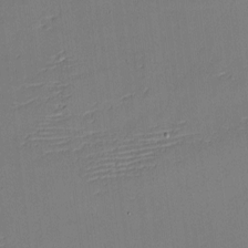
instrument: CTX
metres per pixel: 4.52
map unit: eHh
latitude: -3.9178
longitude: -80.0444
